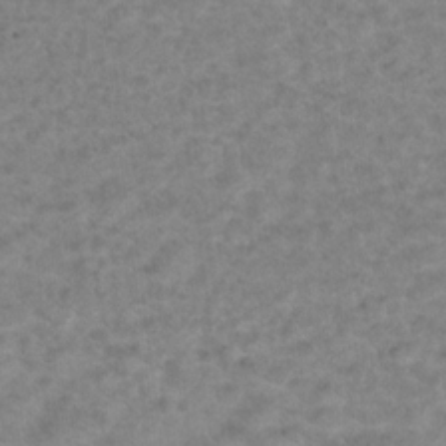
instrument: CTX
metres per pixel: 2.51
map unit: Hto
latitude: 7.6316
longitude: -31.5749
